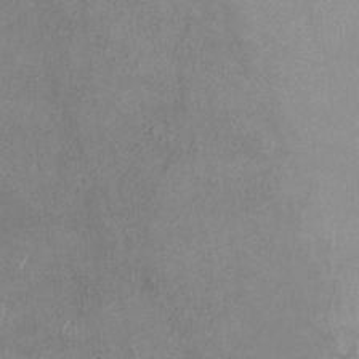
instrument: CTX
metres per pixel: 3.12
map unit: HNhu
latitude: -1.5966
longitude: -7.6127
